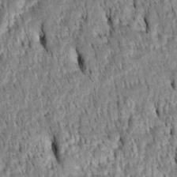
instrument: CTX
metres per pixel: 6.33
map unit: Htu
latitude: -4.3117
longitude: 152.0661
